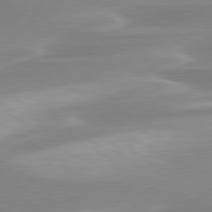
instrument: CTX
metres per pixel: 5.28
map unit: lApd
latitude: 79.7072
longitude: -115.0647
